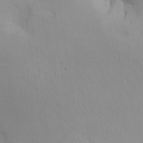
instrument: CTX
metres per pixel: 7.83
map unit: Nhe
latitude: -2.1794
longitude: -58.9325
